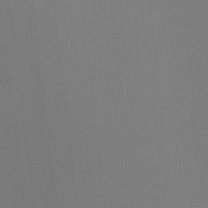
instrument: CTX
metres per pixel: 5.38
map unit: Hto
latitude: -8.1795
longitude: -50.6490
